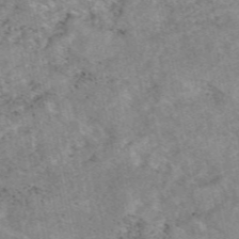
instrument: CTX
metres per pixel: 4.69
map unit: eAb
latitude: 48.3278
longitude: 121.0297
